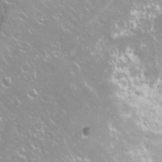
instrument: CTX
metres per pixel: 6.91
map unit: Nhu
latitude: -8.5952
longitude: -70.9136
